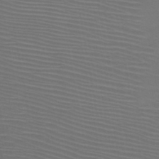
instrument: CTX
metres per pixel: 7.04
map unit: HNb
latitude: -47.5966
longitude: -43.8394
